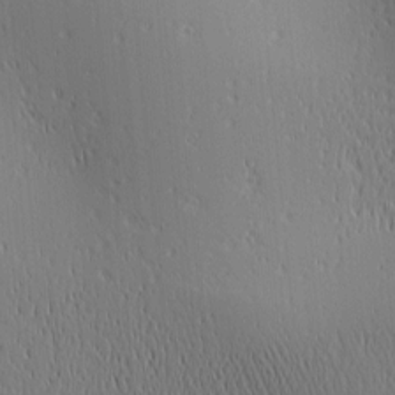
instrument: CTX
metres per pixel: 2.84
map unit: lAa
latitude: 1.8394
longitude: -115.6504
